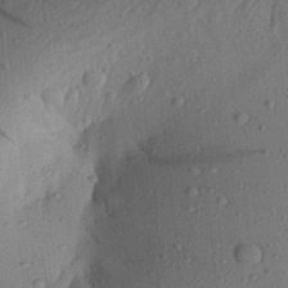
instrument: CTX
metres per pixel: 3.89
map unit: Aa
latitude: 22.5924
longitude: -147.8395
